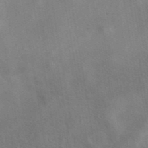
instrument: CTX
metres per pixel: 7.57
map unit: eAb
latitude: 41.9528
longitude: 110.2361
